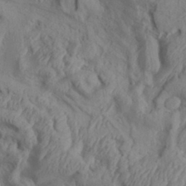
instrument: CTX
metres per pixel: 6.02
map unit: Aa
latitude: 34.2522
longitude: -136.4790
